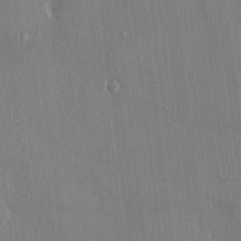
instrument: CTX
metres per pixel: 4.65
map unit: HNhu
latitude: -1.2187
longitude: -7.6883
